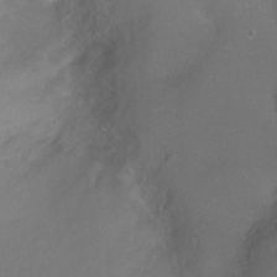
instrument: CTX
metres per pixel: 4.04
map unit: Ht
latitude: -5.8611
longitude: -34.5168
